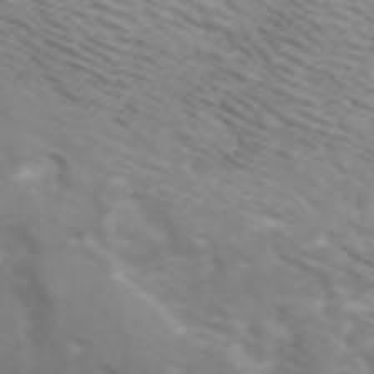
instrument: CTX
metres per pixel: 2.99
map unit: ANa
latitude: 44.8380
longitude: 40.0661
